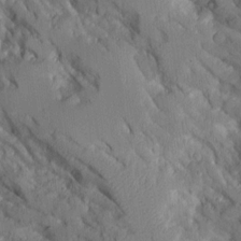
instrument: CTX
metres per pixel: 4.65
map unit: Aa
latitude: 11.7828
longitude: -125.7827
